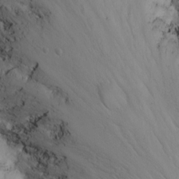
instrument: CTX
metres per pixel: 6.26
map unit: Nhu
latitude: -6.2361
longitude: -67.9339
